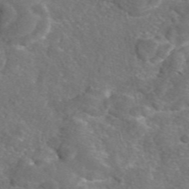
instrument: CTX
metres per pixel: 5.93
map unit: eAb
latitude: 47.3860
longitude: 110.6896
